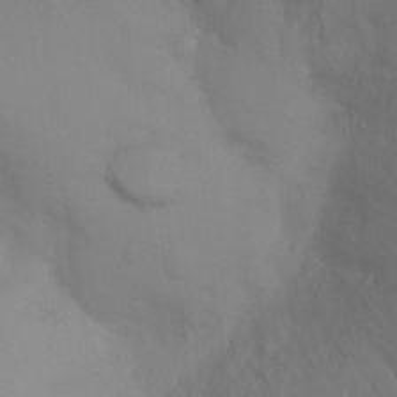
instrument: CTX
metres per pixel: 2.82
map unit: Ht
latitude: -8.1795
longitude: -37.6316
